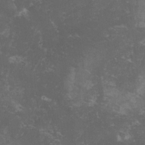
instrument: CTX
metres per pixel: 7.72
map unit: lHvf
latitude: -13.8611
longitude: -99.0836
